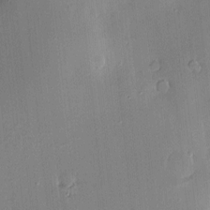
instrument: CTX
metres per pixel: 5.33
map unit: Hve
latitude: -9.8800
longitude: 175.3131
